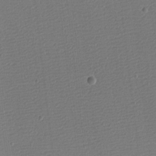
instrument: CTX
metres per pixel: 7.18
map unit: eHh
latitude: -3.8989
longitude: -86.2144
